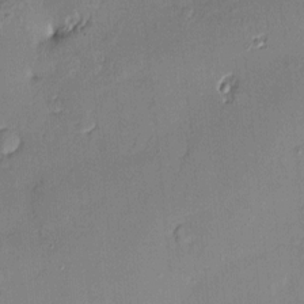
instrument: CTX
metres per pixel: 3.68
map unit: Hve
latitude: -9.6911
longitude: 175.3887
